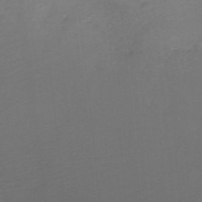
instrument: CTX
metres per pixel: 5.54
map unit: HNb
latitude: -49.9178
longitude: -45.6316
